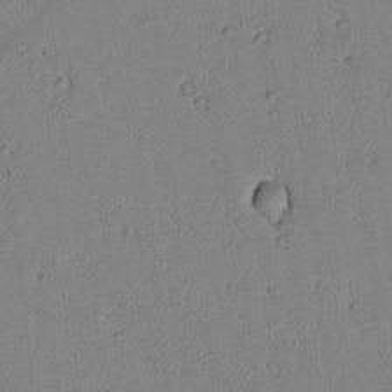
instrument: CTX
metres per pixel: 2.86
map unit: lAvf
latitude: 6.2711
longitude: 168.2928
